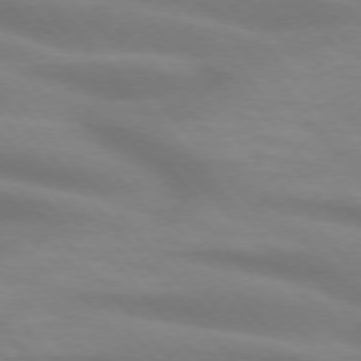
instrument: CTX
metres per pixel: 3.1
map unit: lApd
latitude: 74.0255
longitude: -60.7435
